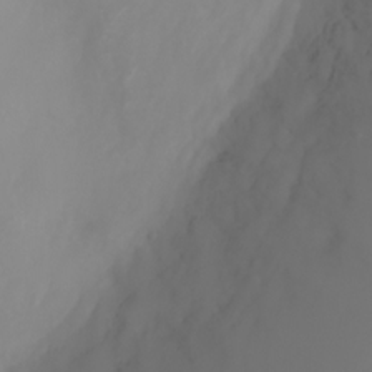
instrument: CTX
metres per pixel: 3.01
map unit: Ht
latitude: -2.8407
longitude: -62.1011
